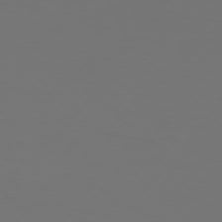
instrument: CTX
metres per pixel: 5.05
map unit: Hpe
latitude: 76.4034
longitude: -140.3278
